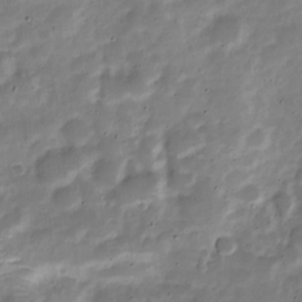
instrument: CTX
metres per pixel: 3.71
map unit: Nve
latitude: -22.7652
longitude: 105.2376
